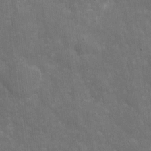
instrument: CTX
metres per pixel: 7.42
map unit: eHh
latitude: 4.9136
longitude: -70.6490
